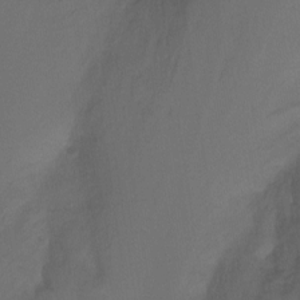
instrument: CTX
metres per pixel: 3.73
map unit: Hto
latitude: -10.5763
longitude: -37.6127
